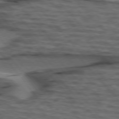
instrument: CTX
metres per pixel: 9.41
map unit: lApd
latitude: 75.9906
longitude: -70.3467
